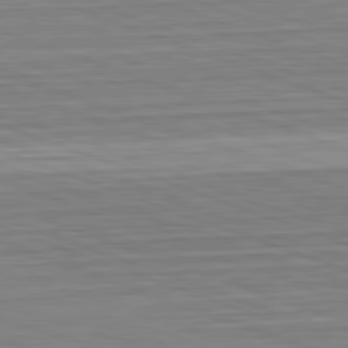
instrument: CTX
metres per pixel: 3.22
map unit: Hpe
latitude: -82.8030
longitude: 12.5763
